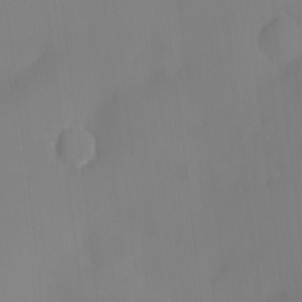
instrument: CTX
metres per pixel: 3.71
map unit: HNhu
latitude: 6.1389
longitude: 1.6722
